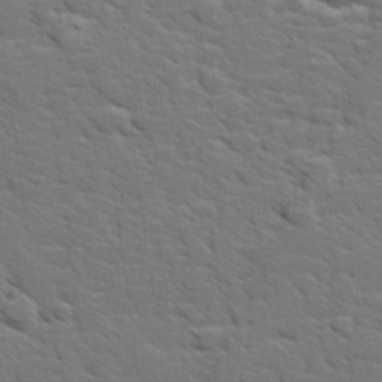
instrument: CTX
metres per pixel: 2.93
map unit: lHvf
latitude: 26.1389
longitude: 143.4265
